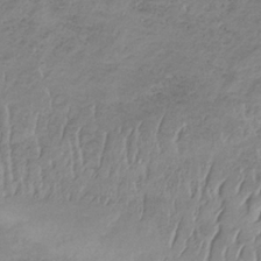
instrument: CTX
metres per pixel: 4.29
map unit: HNb
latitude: -32.5196
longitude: 60.4440
